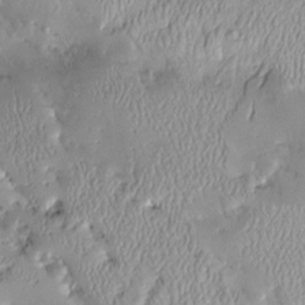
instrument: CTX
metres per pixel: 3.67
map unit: Nve
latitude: -8.5574
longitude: 173.0675
